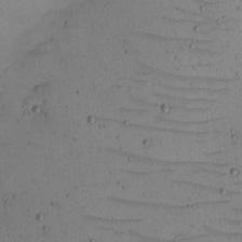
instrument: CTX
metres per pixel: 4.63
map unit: eHh
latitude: -5.2942
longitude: -81.6316
